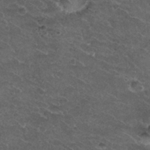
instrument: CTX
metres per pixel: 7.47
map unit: Nhu
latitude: 29.6316
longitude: -49.5371
